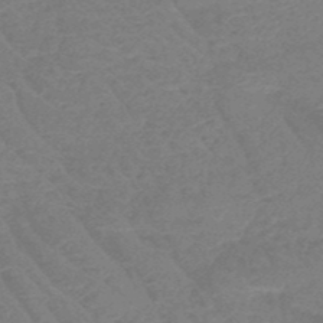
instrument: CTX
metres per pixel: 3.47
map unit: HNb
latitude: -49.4077
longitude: -52.8002
